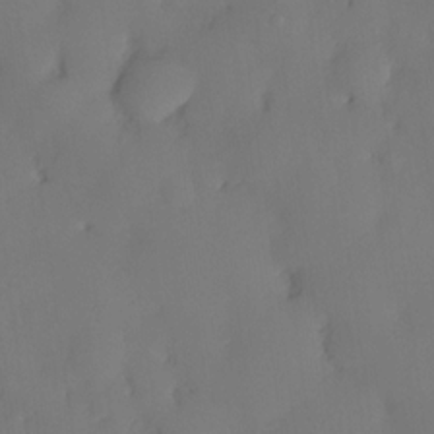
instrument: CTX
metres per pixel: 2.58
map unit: eHh
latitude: -23.7289
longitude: 15.7667
